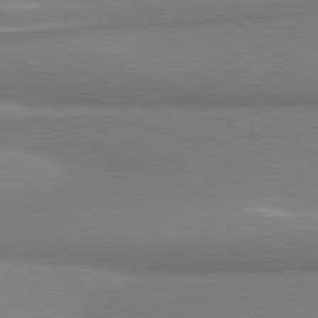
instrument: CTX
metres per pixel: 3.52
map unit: lApd
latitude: 80.6868
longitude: 166.6141
